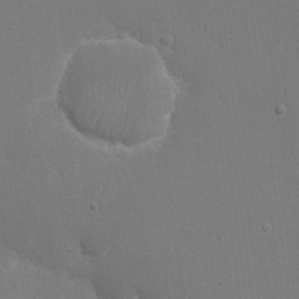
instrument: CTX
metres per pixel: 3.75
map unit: eHh
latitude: 19.4615
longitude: -69.2915
